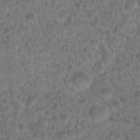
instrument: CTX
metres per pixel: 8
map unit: Hto
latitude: 19.1592
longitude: -40.6301
